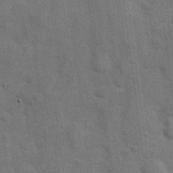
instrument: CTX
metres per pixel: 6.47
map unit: Hve
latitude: 19.2915
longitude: 151.6722
